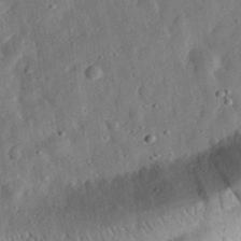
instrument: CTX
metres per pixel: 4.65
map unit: eHh
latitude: 31.4616
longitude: -76.5168
